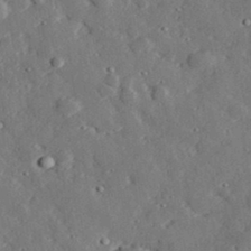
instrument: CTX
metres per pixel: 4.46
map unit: lHvf
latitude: 32.8758
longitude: -83.2159
